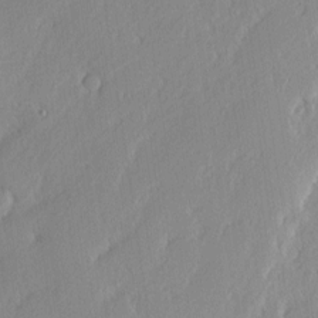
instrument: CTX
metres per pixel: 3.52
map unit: eHh
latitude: 2.4034
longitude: -77.2915
